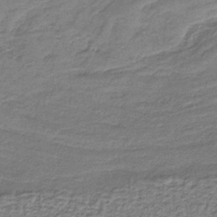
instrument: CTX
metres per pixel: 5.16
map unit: HNb
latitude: -36.0094
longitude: 57.1620
